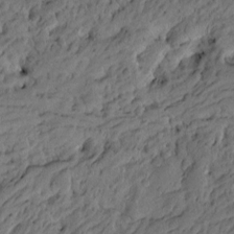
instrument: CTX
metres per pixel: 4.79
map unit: Htu
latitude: -6.5762
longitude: -179.4994
